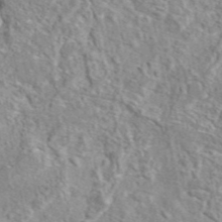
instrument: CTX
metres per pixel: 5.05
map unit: eAb
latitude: 44.9702
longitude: 112.0094
